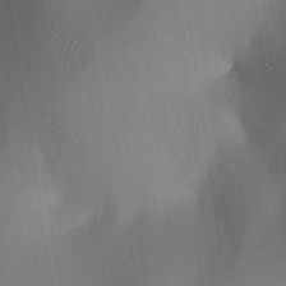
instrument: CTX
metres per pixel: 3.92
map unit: lAa
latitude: 4.5924
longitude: -111.9528
